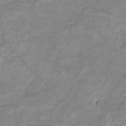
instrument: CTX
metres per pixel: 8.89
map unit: eHb
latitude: -36.1794
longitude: 74.5763
